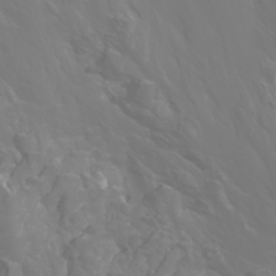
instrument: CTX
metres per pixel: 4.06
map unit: Htu
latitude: -0.7086
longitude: -75.5560
